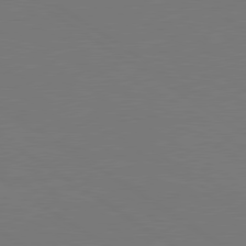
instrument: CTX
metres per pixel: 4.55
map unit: lApd
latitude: 79.8584
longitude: 162.9730
